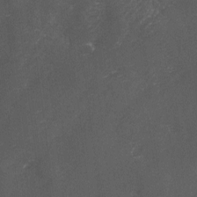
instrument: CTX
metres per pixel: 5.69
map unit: Ave
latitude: 1.8394
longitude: -111.6694
